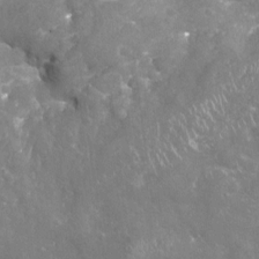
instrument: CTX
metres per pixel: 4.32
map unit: Nhu
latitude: -19.8800
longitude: -56.7246
